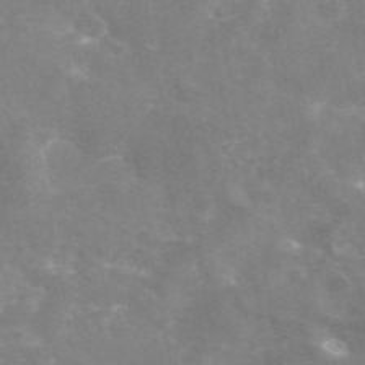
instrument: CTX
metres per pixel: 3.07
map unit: eAb
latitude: 46.1767
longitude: 124.6707
